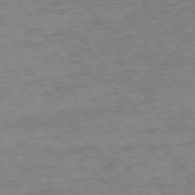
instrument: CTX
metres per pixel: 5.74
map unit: Ap
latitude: -75.4077
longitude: -85.4615
